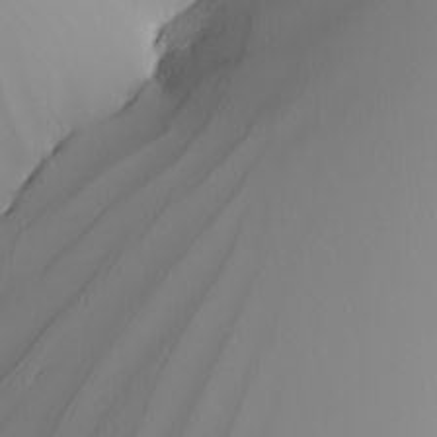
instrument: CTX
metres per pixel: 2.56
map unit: Nhu
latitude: -5.0297
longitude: -93.9717
